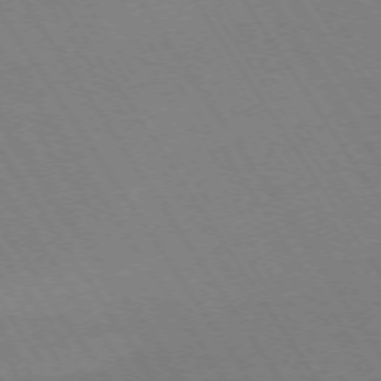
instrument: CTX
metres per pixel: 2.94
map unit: Ap
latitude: -73.7288
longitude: -71.5182
